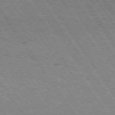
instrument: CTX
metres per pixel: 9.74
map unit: Hpe
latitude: 74.6302
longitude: -151.4804
